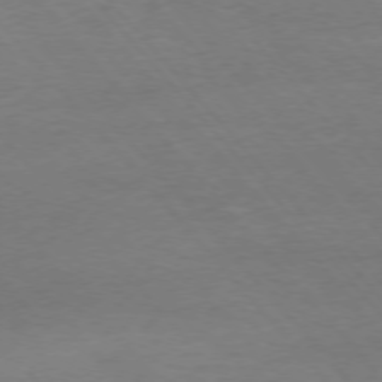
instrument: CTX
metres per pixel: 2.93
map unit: Ap
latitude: -76.3873
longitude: -81.2915
